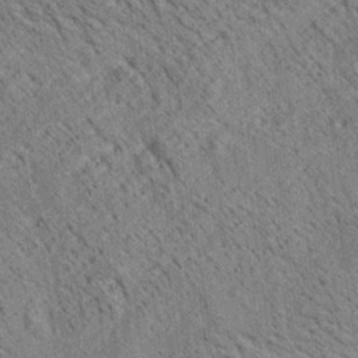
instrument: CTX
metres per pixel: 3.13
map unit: lAa
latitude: 20.1389
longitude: -139.8961
